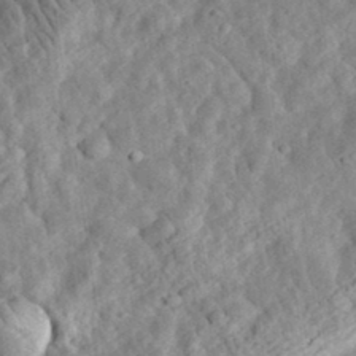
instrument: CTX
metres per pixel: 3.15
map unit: eHh
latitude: 34.8947
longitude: -78.6491
